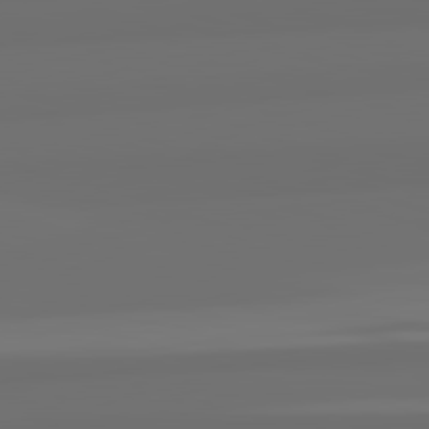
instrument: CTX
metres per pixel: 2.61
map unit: lApd
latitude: 82.7435
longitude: 162.8597
